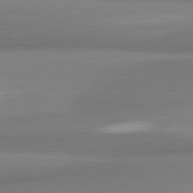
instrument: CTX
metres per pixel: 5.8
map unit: lApd
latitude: 81.0647
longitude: 167.0486
